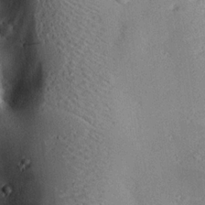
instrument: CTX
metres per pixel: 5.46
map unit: eHh
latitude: 22.6490
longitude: -89.7828
